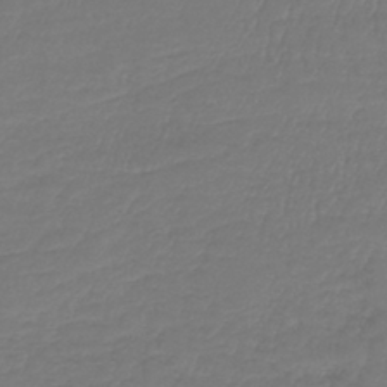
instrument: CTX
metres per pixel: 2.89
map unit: lHb
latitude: -41.7289
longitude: 65.7667
